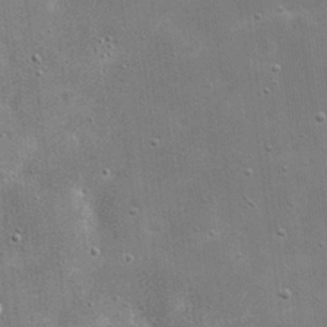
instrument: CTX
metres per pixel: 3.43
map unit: eHh
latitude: 21.0270
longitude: -67.1214
